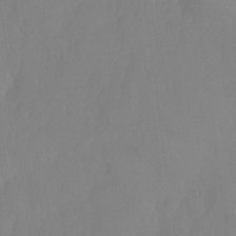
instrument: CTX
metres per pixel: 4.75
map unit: HNhu
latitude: -23.8800
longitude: 49.7667
